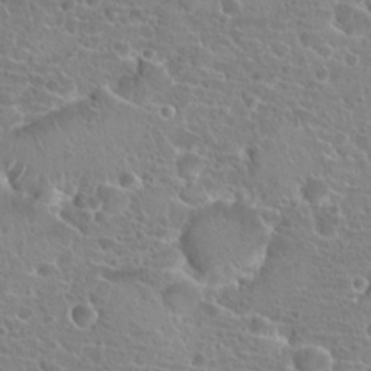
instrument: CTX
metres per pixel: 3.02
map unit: Hto
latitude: 20.6302
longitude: -40.7624
